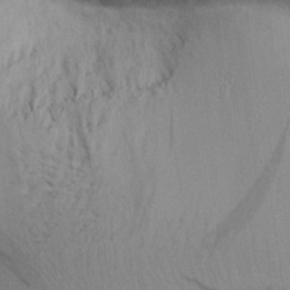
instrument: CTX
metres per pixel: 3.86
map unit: Aa
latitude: 19.3859
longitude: -140.9702
